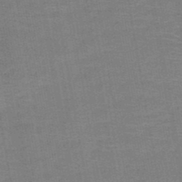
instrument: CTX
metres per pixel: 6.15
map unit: HNb
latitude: -48.5952
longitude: -42.8380
